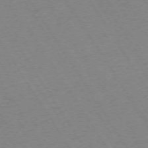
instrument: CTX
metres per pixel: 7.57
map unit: Ap
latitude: -73.2943
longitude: -71.6127
